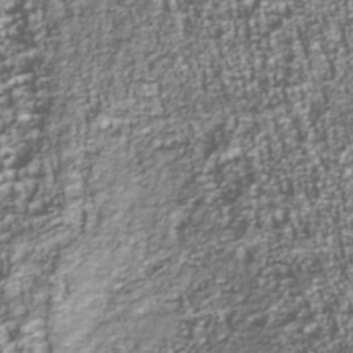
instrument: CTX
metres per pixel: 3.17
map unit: Nhu
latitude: -39.8423
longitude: -82.8002
